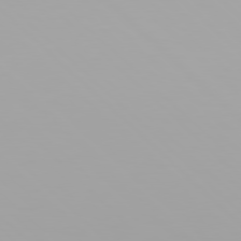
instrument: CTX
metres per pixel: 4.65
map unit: Hpe
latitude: 77.7260
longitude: -136.8758
